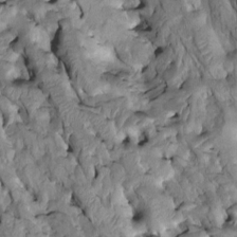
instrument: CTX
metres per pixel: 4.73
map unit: Htu
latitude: -2.5195
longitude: 149.7100
